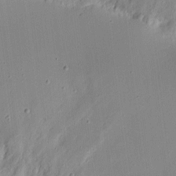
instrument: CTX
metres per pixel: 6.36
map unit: eHh
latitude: 9.3482
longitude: -71.2537
